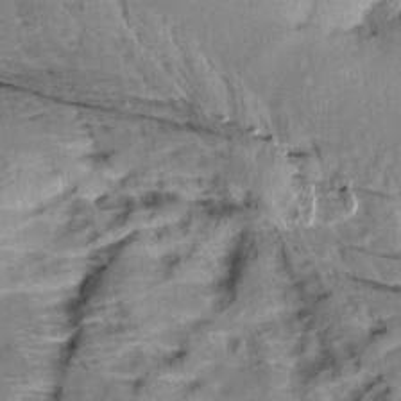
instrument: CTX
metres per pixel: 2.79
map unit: Aa
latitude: 10.0633
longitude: -141.6693
